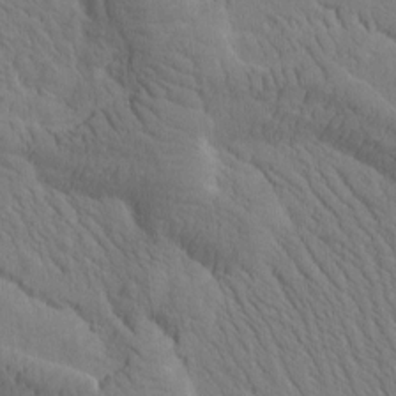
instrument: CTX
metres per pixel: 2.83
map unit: Htu
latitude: -1.5022
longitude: 172.3306
